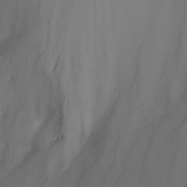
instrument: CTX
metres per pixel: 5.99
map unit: Nhu
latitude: -14.9542
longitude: -57.2914
